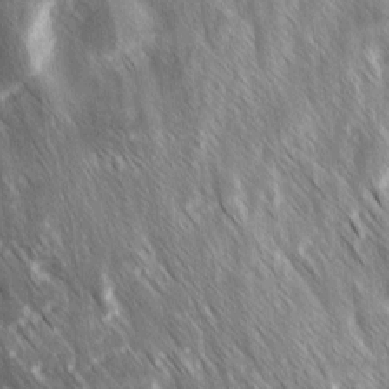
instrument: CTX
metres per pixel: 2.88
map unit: Ave
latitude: 8.9514
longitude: -104.9325
